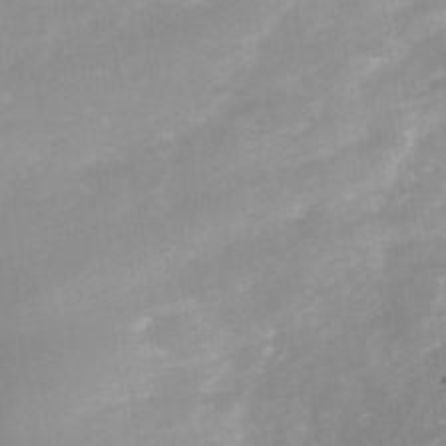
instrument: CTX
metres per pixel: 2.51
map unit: Nhe
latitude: -37.9745
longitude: -113.0458
